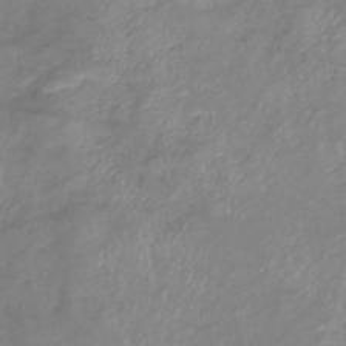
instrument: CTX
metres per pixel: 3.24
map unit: eHb
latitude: -36.8974
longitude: 74.6897
